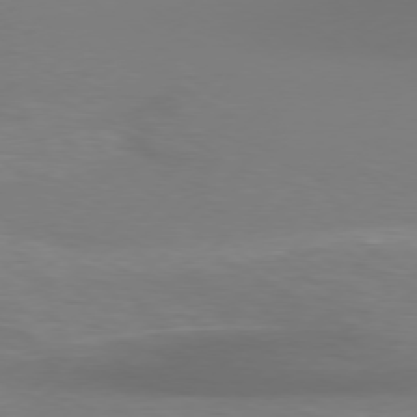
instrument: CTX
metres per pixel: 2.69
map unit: Hpe
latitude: 76.4601
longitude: -132.3089
